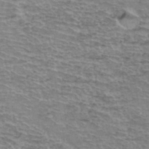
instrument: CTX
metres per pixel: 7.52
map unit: Hto
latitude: 37.3671
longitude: -43.4804
